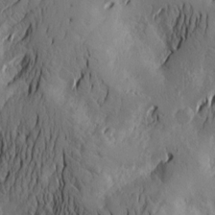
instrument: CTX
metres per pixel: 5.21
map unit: Htu
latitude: -2.1038
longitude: -177.1970
